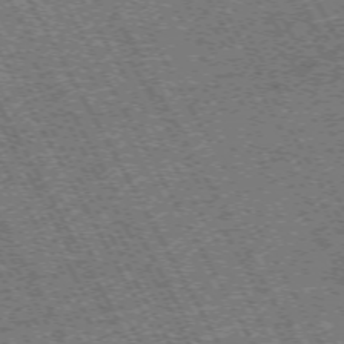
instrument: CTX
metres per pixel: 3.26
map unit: Hpe
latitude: -71.6533
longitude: 11.2943
